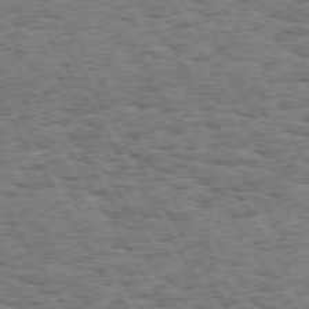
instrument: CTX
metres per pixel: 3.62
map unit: Hpe
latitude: 73.6505
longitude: -139.4237
